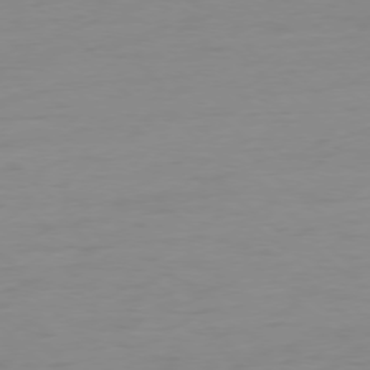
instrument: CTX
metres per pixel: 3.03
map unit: Ap
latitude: -77.8611
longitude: -77.2348
